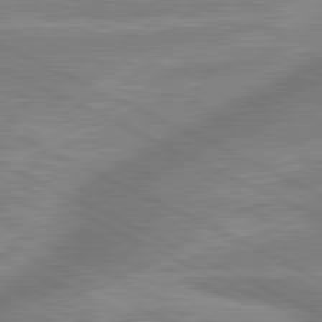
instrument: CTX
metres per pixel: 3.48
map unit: lApd
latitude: 81.4426
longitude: -173.9717
